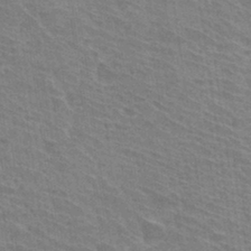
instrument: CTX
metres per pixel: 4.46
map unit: Hto
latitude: 31.4616
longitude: -41.3670
